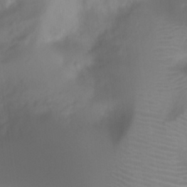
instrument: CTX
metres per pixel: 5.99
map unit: Htu
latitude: 2.8569
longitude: -22.2333
